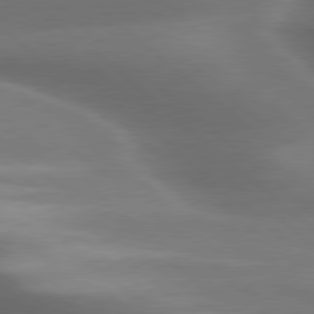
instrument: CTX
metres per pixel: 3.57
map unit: lApd
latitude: 79.5182
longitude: -117.0270
